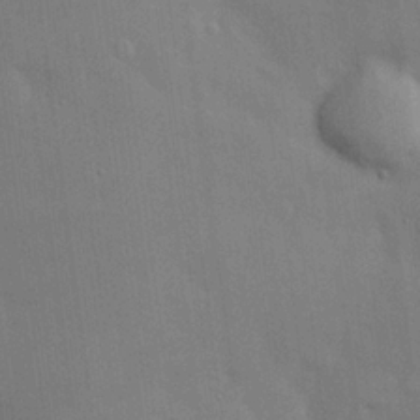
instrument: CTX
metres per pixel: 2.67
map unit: Hve
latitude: 19.5560
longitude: 151.0864
